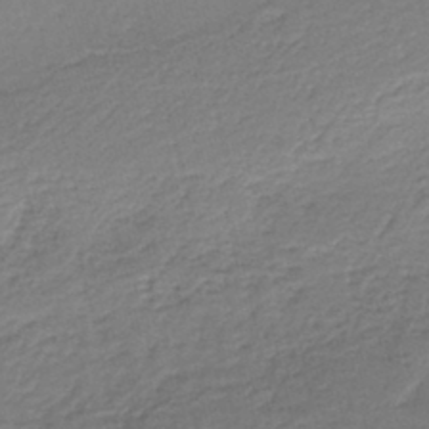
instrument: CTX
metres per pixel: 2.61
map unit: HNb
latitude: -41.9178
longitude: 50.2361
